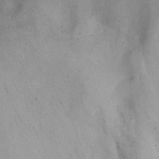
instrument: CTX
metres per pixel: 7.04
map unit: Ht
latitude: -12.4062
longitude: -21.1403
